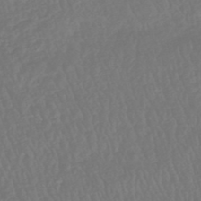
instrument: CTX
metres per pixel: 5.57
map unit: HNhu
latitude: -48.5763
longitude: 102.0472
